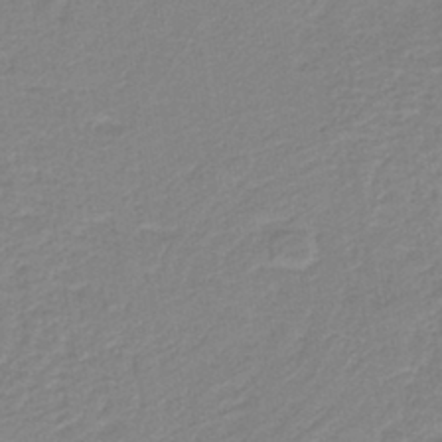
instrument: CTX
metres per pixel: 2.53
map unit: HNb
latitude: -40.3117
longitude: 50.9731
